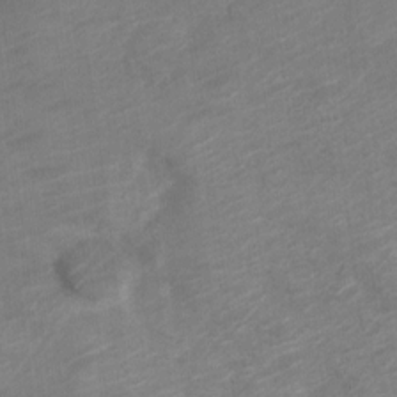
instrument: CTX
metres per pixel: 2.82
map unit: Nve
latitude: -18.8030
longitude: 107.0109
